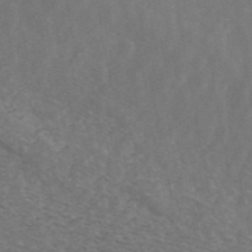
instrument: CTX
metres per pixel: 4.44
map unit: ANa
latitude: 42.7813
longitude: 29.6911
